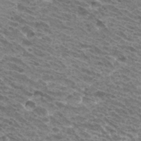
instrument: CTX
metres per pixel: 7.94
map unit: Hto
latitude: 33.1025
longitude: -40.3278
